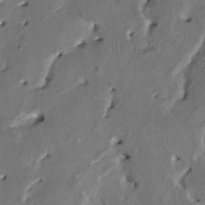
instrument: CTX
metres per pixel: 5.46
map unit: HNhu
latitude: 2.1766
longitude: -4.9136
